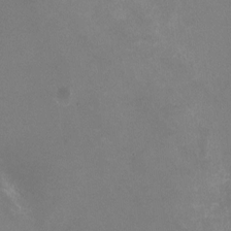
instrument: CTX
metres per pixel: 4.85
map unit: HNhu
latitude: -0.6519
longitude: -2.4790
